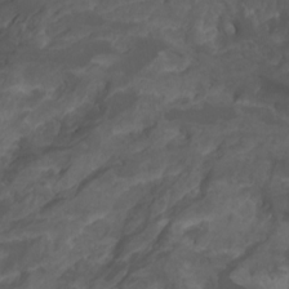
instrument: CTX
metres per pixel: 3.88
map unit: Htu
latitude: -7.5966
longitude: -64.5735
